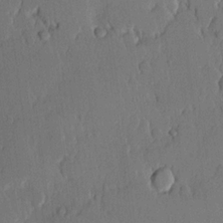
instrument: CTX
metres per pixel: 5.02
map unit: lHvf
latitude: 20.0822
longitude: 146.4440
